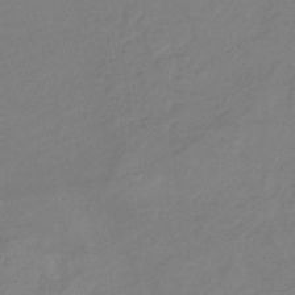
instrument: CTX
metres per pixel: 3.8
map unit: eHb
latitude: -37.0675
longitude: 74.5007
